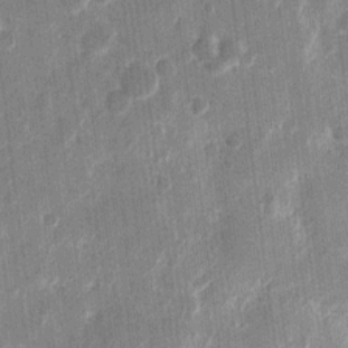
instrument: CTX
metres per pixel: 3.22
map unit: eHh
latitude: 11.3671
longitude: -70.4223
